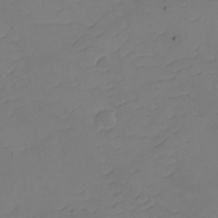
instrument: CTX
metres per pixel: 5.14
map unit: eHh
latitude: -2.5951
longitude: -74.4979
